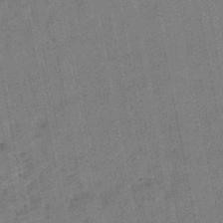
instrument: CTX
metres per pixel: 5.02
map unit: lHb
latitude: -47.8233
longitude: 78.0472
